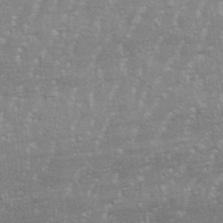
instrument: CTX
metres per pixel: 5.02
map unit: eHh
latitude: 34.4790
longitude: -132.4979
